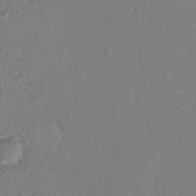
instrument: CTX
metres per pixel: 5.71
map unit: Hto
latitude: -6.4062
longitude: -35.5182
